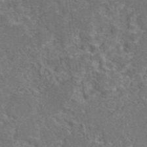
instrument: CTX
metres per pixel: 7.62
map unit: eAb
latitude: 46.4034
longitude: 106.9542
